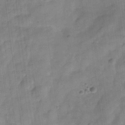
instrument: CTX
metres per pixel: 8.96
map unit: Hve
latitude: -31.7855
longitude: 92.6707
